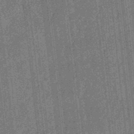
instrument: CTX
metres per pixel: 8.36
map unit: eHb
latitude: -34.9731
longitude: 78.8975
